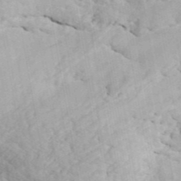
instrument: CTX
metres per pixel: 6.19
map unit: ANa
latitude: 43.4615
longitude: 47.5588
